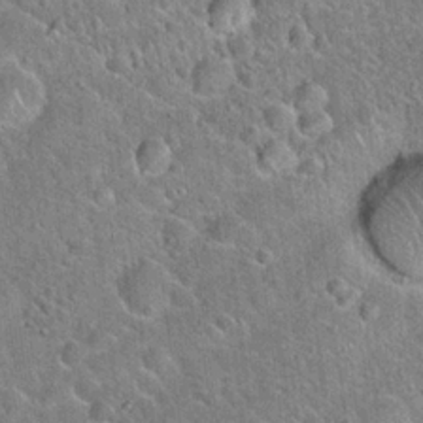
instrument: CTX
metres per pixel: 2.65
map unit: Hto
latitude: 20.8002
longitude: -50.9702
